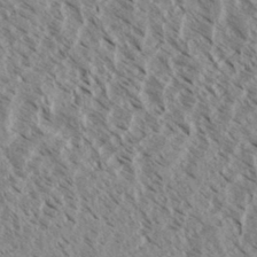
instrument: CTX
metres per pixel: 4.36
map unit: eHh
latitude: 34.2900
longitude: -140.1766
